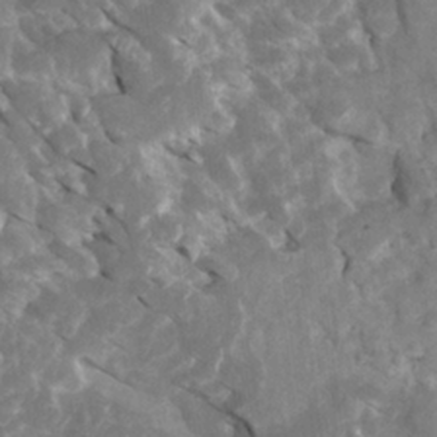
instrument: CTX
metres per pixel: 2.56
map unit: Htu
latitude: 3.0836
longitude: 142.0472
